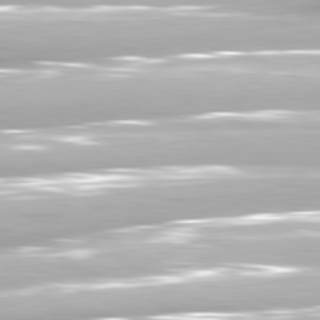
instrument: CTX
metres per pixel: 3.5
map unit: lApd
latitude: 81.2537
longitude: -139.9717
